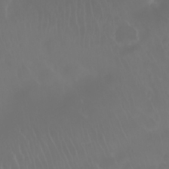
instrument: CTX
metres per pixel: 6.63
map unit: Nhu
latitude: 28.1200
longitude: -62.9325
